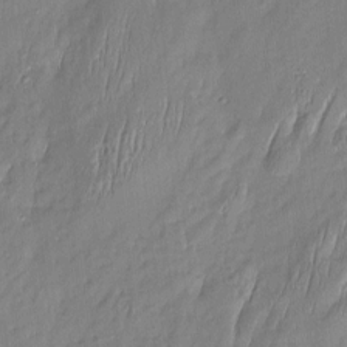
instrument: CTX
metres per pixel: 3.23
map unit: Htu
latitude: -5.8611
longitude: 174.8596
